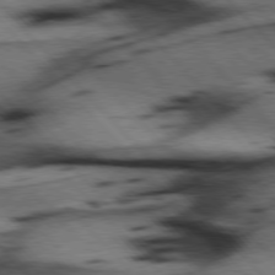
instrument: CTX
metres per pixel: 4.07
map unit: Hpe
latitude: 77.1025
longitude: -126.2712
